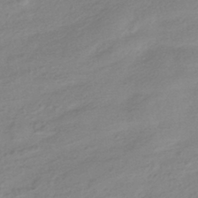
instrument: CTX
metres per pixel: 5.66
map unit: HNhu
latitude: -40.3117
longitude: 94.1227
